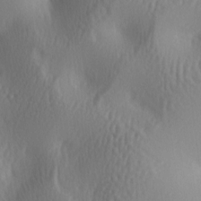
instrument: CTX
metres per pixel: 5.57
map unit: lAa
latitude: -4.3495
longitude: -123.5560
